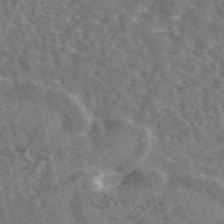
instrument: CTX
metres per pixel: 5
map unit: eAb
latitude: 44.8758
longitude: 111.2753
